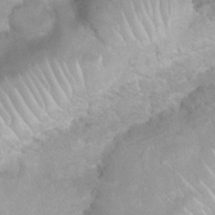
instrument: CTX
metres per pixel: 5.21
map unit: Nhu
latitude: 26.7813
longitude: -62.8002
